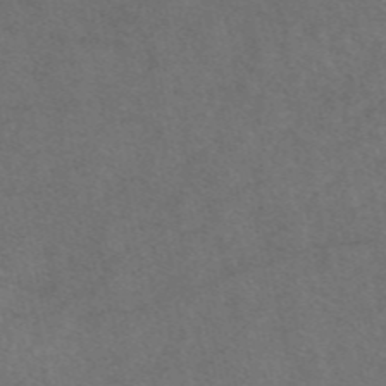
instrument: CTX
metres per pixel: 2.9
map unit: eAb
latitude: 47.6316
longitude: 127.8989
